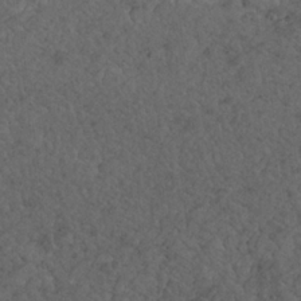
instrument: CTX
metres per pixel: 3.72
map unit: Nhu
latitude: 22.5168
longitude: -66.9135
